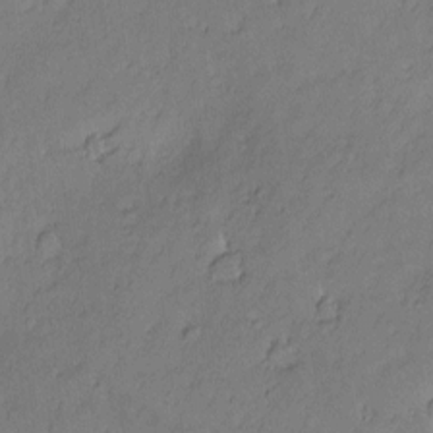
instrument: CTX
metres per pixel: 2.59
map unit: Nhu
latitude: -7.4643
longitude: -152.4601
